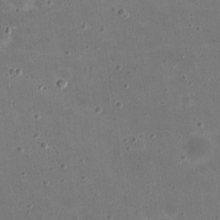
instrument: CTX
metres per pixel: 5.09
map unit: eHh
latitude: 21.3860
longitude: -65.8583
